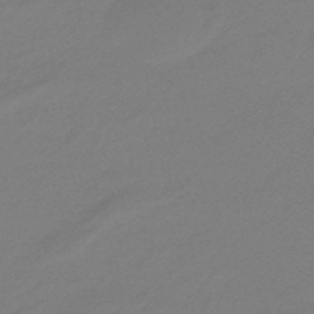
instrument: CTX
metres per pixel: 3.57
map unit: eHb
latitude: -46.2361
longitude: 86.2928
